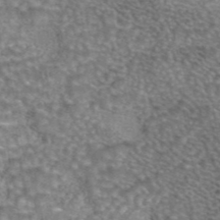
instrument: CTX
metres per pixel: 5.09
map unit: eAb
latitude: 44.2900
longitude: 105.6533
